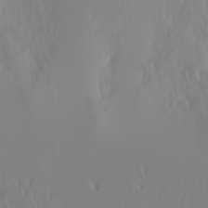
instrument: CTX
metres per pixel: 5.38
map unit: Hve
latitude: 12.5357
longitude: -91.1781
